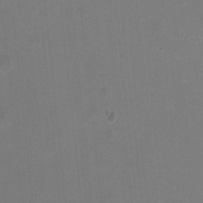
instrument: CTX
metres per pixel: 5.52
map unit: HNhu
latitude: -2.6896
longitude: -1.6882
